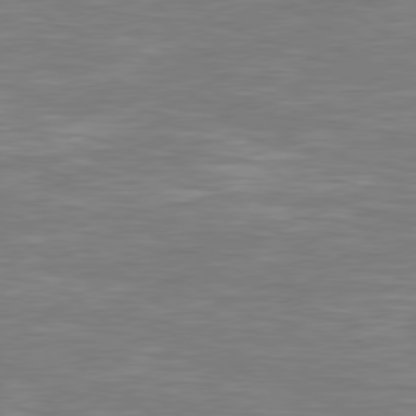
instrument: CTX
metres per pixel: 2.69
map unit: Hpe
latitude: 79.0081
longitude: -125.4237
